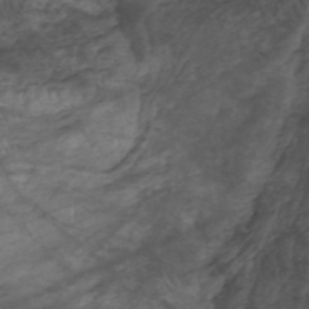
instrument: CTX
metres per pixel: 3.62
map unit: HNhu
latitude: -48.1984
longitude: 28.5574
